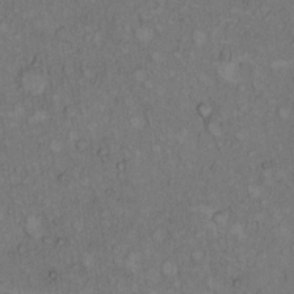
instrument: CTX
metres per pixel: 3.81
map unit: Hto
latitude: 8.9703
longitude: -59.1970
